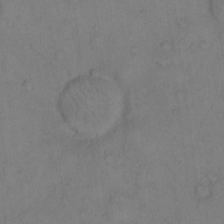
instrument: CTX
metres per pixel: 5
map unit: Hto
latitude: 10.9892
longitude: -59.0270
